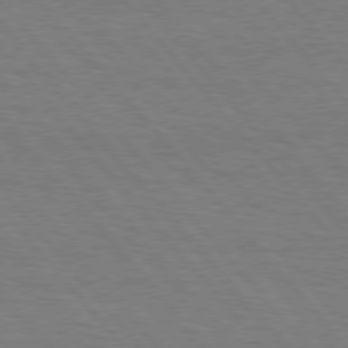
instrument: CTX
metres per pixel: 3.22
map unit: Hpe
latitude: 75.8394
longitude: -137.5938
